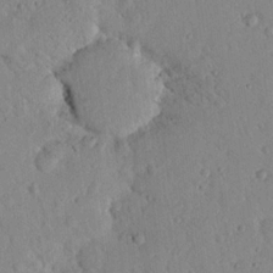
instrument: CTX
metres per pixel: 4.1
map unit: lHvf
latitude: 14.4790
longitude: 179.0486
